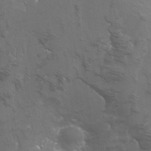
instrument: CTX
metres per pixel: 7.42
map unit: Hto
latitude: -6.8975
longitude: -44.6112
